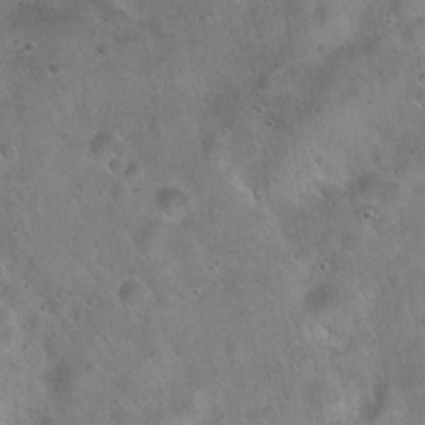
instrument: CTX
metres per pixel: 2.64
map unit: Hto
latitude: 22.3278
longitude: -54.5357
